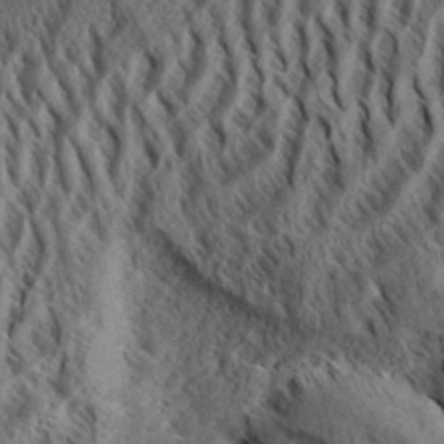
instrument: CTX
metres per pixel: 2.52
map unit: eHh
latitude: 34.8191
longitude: -137.7450
